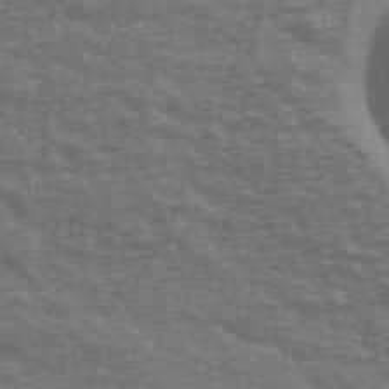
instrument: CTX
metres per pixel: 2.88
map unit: Ave
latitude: 39.8583
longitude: -113.7449
